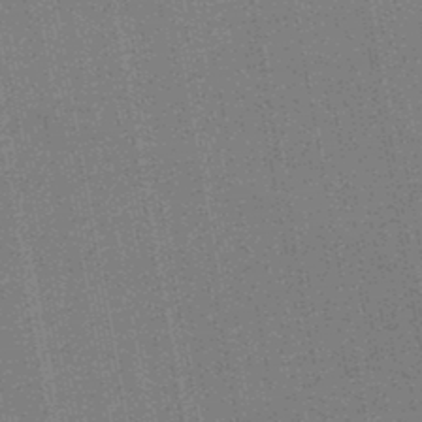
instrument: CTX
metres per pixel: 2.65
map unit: HNb
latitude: -45.2565
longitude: 53.8611
